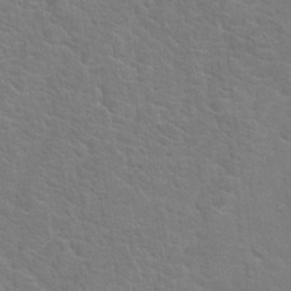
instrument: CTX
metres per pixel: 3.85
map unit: Hto
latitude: 19.4048
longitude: -43.9717
